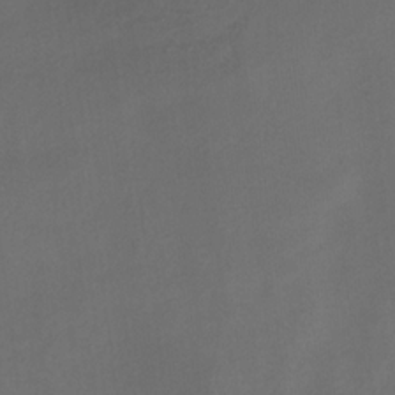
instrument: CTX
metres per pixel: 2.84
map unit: eHb
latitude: -30.8786
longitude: 64.0850
